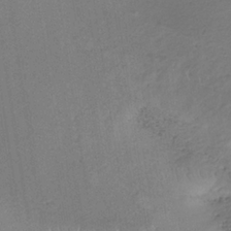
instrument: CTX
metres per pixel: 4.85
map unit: lHb
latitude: -34.8597
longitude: 67.2187
